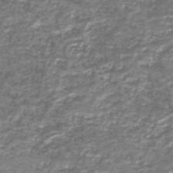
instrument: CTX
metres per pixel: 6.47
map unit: HNb
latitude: -44.6896
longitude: 50.1417
